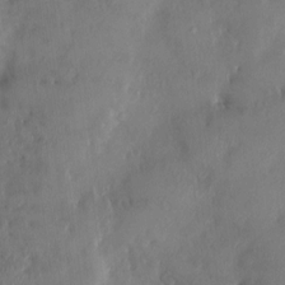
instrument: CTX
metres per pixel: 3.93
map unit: HNhu
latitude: 4.6868
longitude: -5.1592
